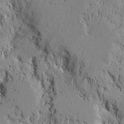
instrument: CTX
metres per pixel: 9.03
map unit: lAvf
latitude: 7.8016
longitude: 166.1228
